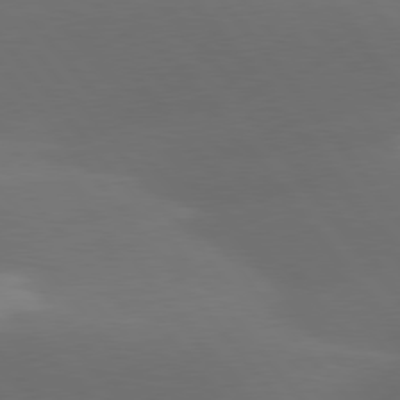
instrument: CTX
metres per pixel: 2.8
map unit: lApd
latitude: 78.1011
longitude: -52.5735
